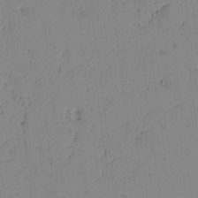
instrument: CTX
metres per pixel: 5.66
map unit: lAvf
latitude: -1.7100
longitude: -105.9717
